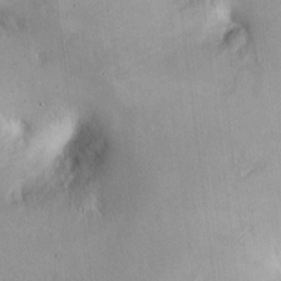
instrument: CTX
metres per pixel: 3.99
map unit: Ht
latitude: -0.9542
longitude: -60.9324
